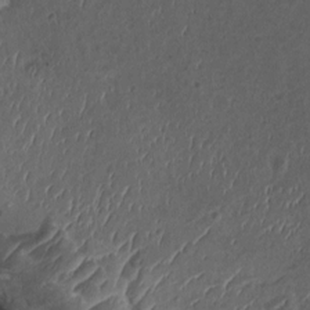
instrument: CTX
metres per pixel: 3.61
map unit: HNhu
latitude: 4.1578
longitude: -2.2900
